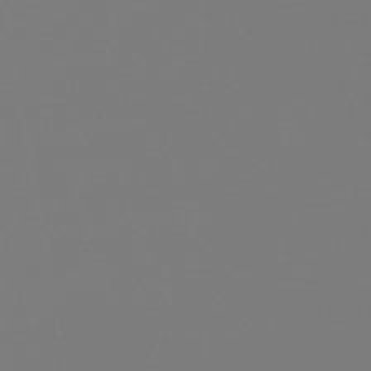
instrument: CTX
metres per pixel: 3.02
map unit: lHb
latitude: -45.7667
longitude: 75.5399
